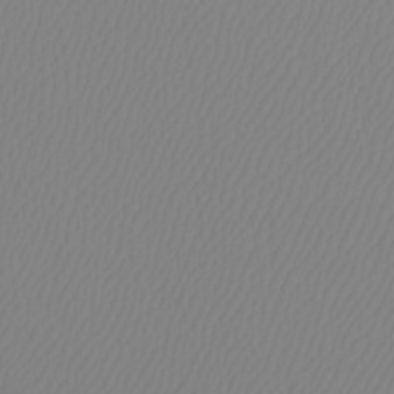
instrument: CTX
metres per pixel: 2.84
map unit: Htu
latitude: -12.5952
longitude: -47.5371
